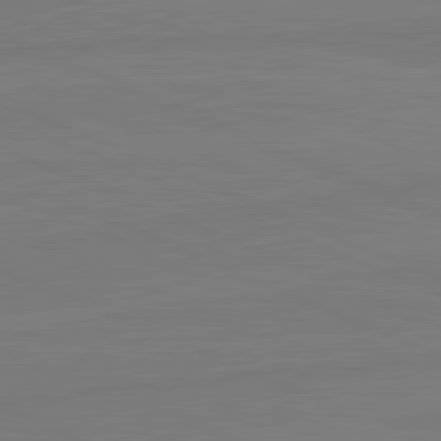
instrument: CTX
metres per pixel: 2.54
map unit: lApd
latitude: 81.8772
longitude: -178.7058
